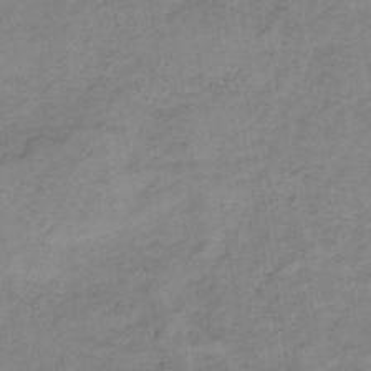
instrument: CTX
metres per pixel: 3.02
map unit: HNb
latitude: -33.1809
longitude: 62.1228
